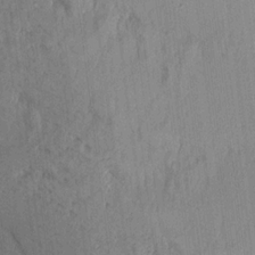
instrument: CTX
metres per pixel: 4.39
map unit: Aa
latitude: 16.8947
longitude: -148.1200
